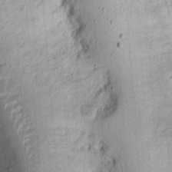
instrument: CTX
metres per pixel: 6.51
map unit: Ht
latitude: 12.1767
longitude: -74.1767
